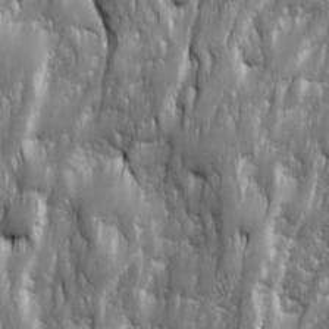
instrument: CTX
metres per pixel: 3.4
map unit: Ave
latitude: 15.8773
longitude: -134.8191
